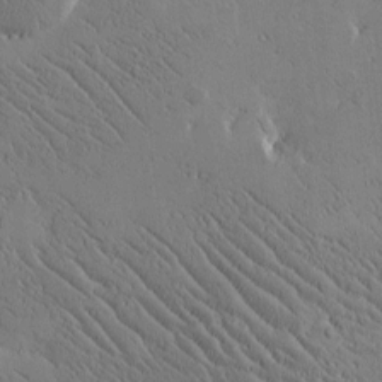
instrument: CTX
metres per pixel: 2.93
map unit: Htu
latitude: -2.0283
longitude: 175.7099
